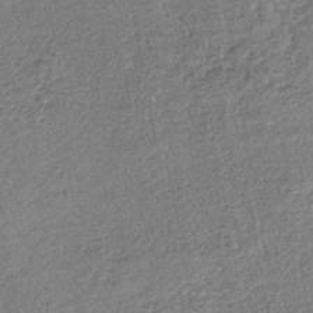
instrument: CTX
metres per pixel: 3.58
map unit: lHb
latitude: -43.2187
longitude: 79.5777
